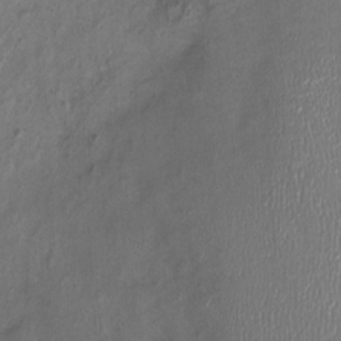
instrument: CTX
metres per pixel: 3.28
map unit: Nhu
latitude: -0.5574
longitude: -15.3104
